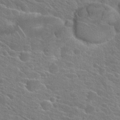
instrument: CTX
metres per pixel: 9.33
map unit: Hto
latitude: 25.0080
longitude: -40.6490
